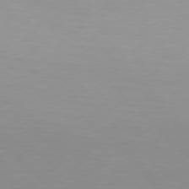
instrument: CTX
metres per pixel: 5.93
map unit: Hpe
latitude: 77.8772
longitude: -167.6127
